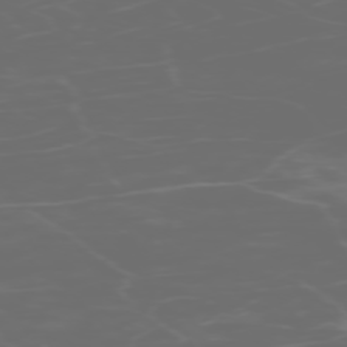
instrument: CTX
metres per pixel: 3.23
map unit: Hpe
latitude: -73.2943
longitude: 5.6344
